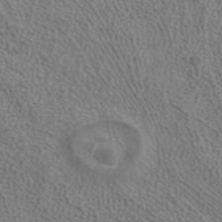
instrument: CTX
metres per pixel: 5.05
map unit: ANa
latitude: 37.7450
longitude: 20.0850
